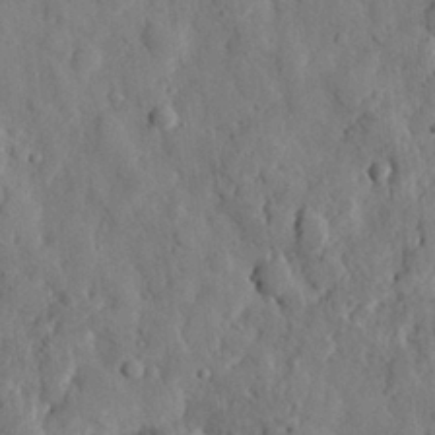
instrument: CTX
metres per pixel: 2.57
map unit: eHh
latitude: 27.3482
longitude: -77.6505
